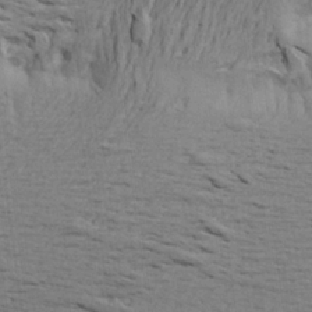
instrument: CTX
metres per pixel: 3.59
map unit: Aa
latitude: 21.3104
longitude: -149.1592
